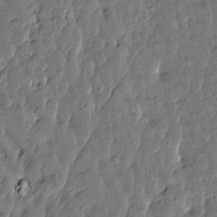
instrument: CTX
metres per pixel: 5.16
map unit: Htu
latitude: 0.3089
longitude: -179.7072
